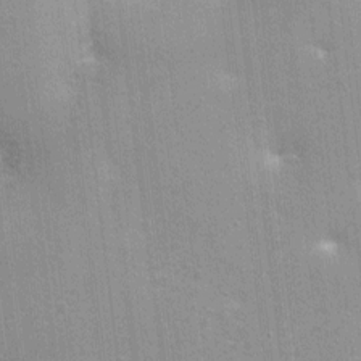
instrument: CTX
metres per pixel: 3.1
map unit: Nhu
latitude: 1.6316
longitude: -16.4034
